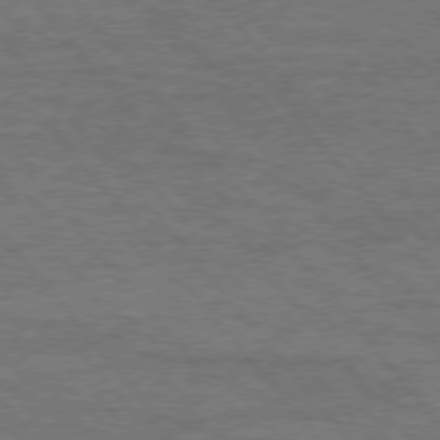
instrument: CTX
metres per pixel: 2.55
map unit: Hpe
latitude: 75.5182
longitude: -151.8394
